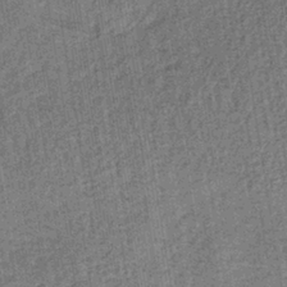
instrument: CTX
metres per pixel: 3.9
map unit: lHb
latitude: -38.8219
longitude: 60.3306
